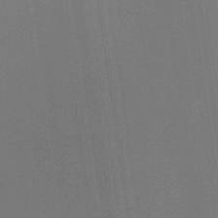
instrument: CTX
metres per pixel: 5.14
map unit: HNb
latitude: -32.3307
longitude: 56.7463
